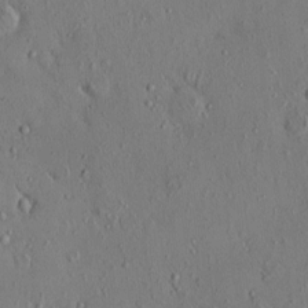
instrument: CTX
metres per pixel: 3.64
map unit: eHh
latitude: -0.5385
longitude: 18.5574
